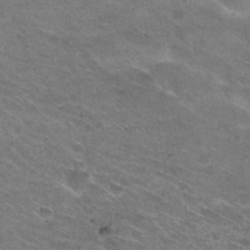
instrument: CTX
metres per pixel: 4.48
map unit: Hto
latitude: 30.8191
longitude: -47.2726
